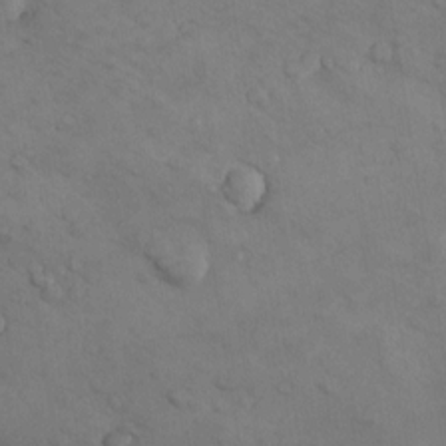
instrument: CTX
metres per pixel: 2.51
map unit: Nhu
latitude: 8.6680
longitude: -25.0836
